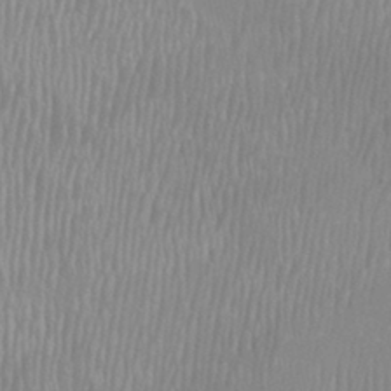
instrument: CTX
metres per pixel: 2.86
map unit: Htu
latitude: -8.6140
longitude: -76.3089
